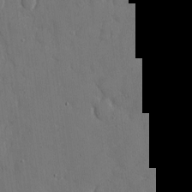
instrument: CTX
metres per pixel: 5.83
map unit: eHh
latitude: 7.5182
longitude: -68.2712
